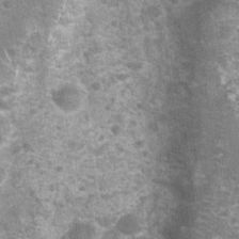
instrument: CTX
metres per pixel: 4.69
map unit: Nhu
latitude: 1.9906
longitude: -17.7638
